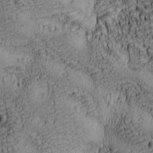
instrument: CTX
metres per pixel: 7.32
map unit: lAa
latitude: 6.8569
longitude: -115.1214
